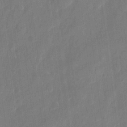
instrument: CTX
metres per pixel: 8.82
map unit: eHh
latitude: 10.0822
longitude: -70.7624
